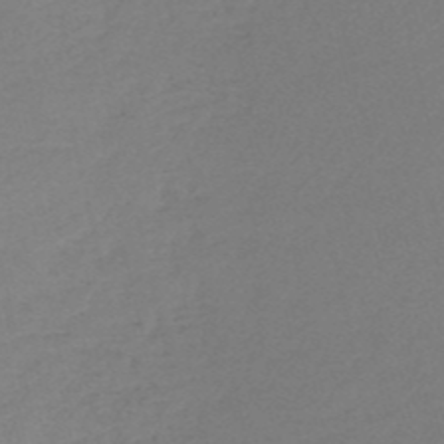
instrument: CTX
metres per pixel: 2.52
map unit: eHh
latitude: -52.7274
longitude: -24.9513
